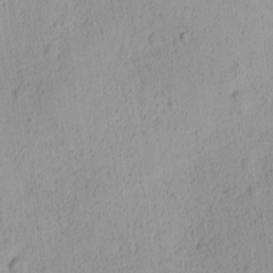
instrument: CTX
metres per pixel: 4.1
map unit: Ave
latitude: -8.9542
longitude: -121.7450
